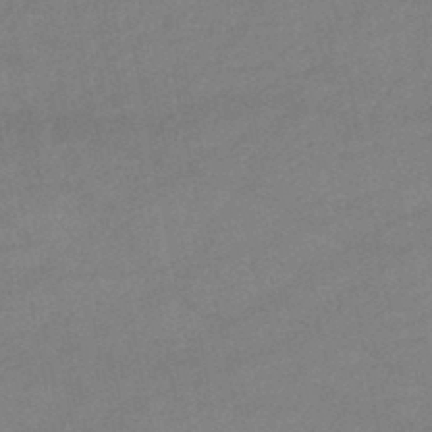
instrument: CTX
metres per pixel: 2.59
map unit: lHb
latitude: -46.8219
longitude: 62.4251
